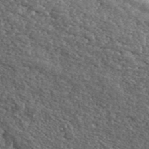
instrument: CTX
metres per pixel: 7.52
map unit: eHh
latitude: 42.3278
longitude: -90.4412
